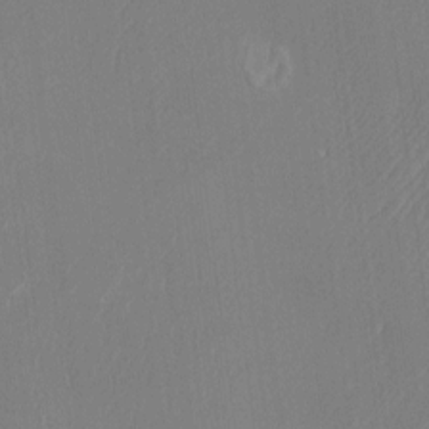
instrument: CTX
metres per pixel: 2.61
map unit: HNhu
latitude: -0.9731
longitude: -7.1025
